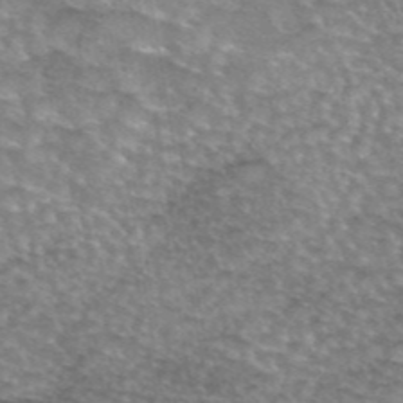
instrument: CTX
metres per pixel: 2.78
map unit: eAb
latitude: 45.1592
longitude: 103.6155
